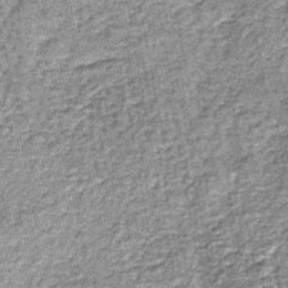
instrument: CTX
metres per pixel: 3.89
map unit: lHb
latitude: -38.7841
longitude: 64.8030
